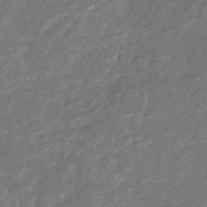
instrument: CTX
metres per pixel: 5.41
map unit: eHb
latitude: -33.6722
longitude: 74.5763
